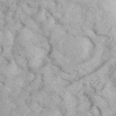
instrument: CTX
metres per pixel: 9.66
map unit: eHh
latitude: 35.8016
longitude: -64.2145
